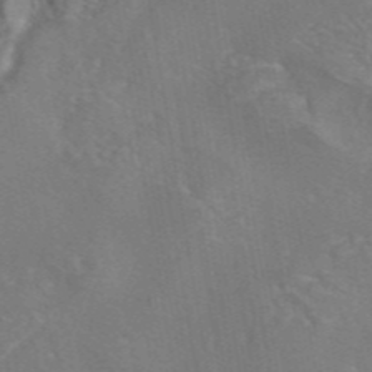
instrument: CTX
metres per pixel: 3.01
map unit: eAb
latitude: 45.7449
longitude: 109.2376
